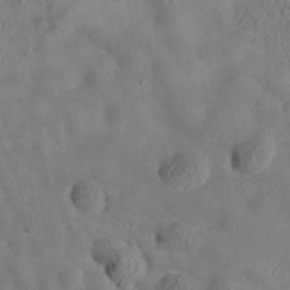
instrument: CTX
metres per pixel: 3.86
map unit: eAb
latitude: 34.9324
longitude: 109.1242
